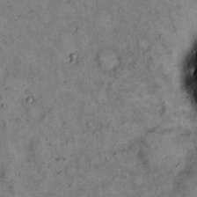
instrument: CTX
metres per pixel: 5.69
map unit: eHh
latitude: 15.9339
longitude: -62.3468
